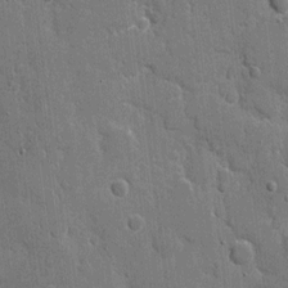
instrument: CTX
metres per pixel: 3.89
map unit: eHh
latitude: 7.9906
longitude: -67.4426
